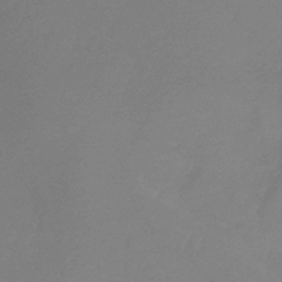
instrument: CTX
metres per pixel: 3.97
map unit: eHb
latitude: -30.6329
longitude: 72.5762
